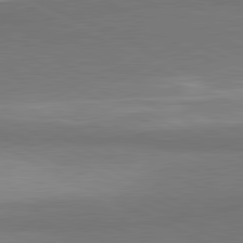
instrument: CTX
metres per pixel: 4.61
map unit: lApd
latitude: 81.3482
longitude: 157.4832
